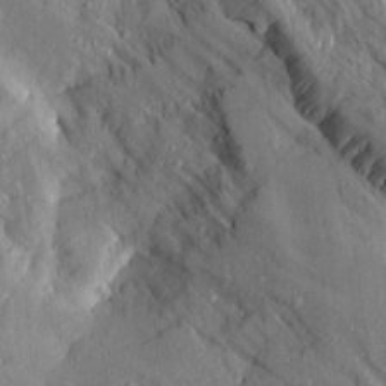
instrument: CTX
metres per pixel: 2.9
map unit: Aa
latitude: 15.8584
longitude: -145.7638
